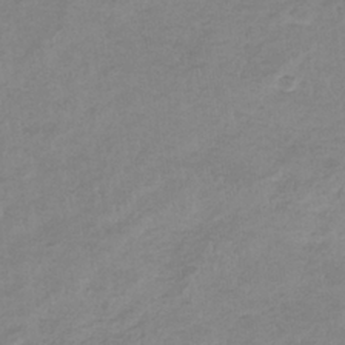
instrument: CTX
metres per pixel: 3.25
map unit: eHb
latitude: -33.5022
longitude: 68.4251
